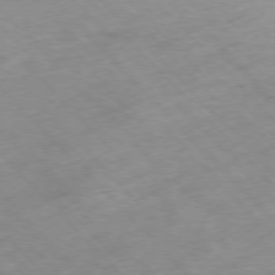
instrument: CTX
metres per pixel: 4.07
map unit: Hpe
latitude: -76.8030
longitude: -16.9703
